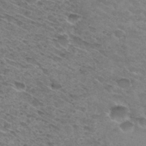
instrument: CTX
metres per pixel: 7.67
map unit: Hto
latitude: 30.8191
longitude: -46.7813
